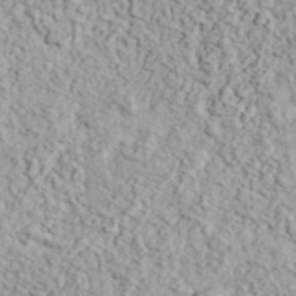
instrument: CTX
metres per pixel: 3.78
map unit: eHh
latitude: 37.5371
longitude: -80.8380
